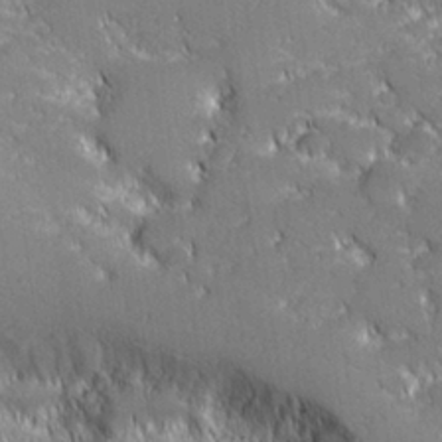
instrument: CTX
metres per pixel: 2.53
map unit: lHvf
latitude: 27.5371
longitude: 140.9353
